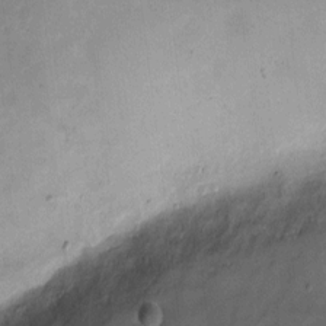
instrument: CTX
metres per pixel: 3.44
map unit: eHh
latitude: 4.8947
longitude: -66.7057
